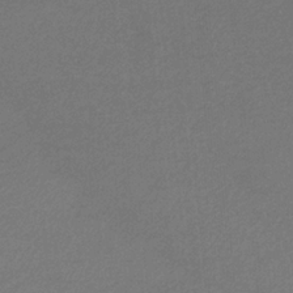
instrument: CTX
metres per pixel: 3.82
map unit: eHb
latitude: -32.6330
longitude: 69.7099
